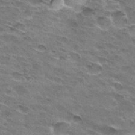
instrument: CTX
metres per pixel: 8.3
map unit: Hto
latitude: 31.6505
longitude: -45.0836
